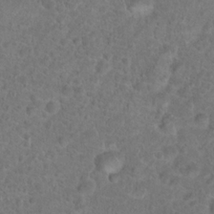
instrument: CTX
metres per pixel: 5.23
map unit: Hto
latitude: 18.0633
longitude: -40.9891
